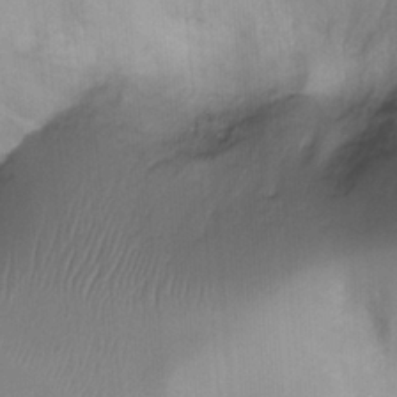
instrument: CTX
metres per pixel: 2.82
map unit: Ht
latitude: -18.0850
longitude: -44.7057
